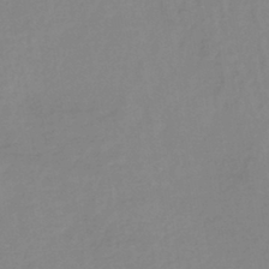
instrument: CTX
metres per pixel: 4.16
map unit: lHb
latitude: -36.4629
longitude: 68.9919
